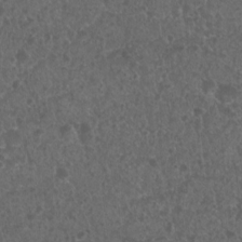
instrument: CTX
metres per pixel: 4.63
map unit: Nhu
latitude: 7.8016
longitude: -20.7057
